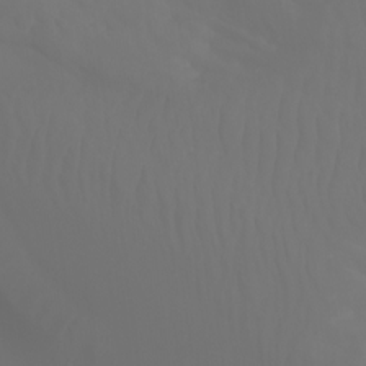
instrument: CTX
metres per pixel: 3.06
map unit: Aa
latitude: -11.2754
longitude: -68.2144
